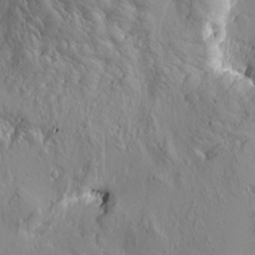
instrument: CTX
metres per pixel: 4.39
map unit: Htu
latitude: -4.0472
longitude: -176.8758
